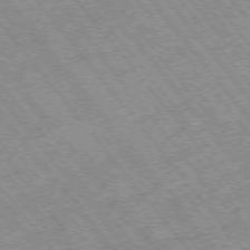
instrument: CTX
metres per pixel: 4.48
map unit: Hpe
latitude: -75.3888
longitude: -18.2711
